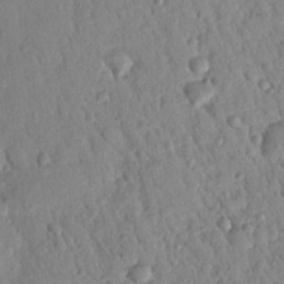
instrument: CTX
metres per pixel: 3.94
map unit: Nhu
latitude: 22.0255
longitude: -77.3292
